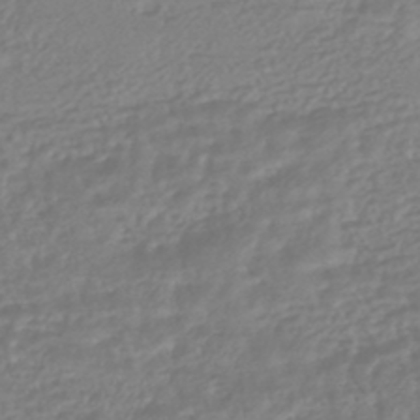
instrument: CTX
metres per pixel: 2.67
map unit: HNhu
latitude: -45.7289
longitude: 99.1431
